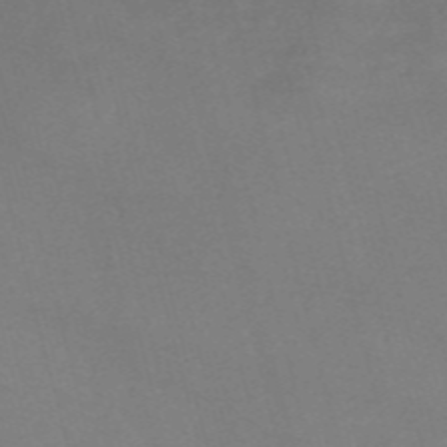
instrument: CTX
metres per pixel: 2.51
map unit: Nve
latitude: -58.0283
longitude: 59.0486
